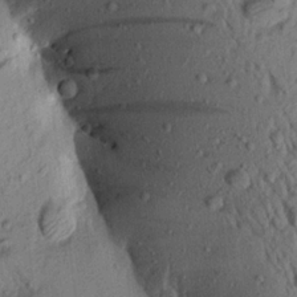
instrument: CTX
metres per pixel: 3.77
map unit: Aa
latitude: 20.0444
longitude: -148.9703
